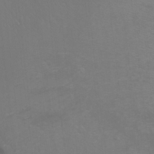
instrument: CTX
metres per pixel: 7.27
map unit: Ht
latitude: -6.1228
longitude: -34.9702
